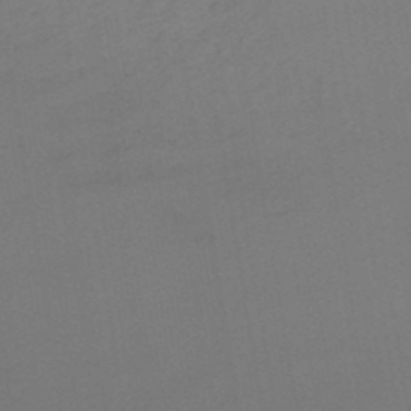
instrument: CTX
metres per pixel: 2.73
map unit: lHb
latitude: -48.6708
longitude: 67.7855
